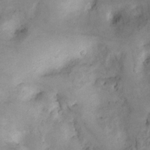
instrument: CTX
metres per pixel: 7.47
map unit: Nhu
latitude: 8.3090
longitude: -22.7057
